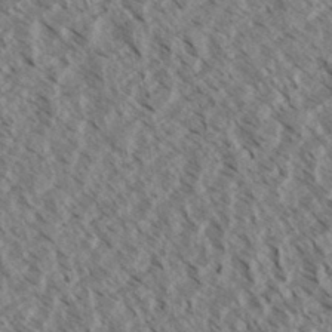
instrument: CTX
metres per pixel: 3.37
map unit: eHh
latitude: 34.4790
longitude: -139.9528
